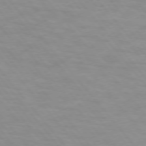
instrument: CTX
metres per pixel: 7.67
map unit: lApd
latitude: 74.1767
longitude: -60.3278
